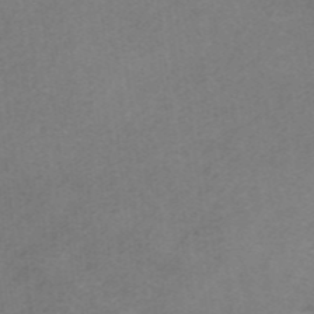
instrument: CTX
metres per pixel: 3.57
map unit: HNhu
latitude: -40.4818
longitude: 103.6911
